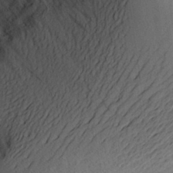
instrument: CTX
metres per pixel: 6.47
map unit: Aa
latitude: 29.2726
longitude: -146.0444
